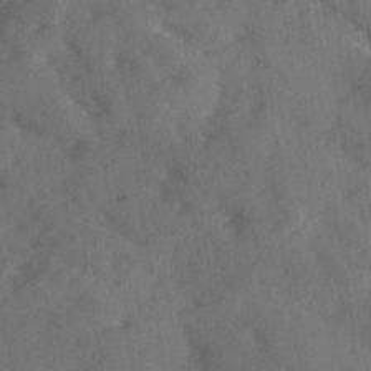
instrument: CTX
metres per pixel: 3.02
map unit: Ave
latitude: 18.4979
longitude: -131.1404
